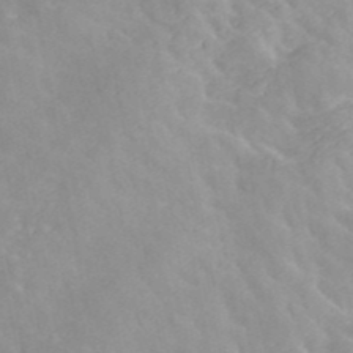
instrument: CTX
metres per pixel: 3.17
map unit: ANa
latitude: 41.6693
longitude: 30.2928
